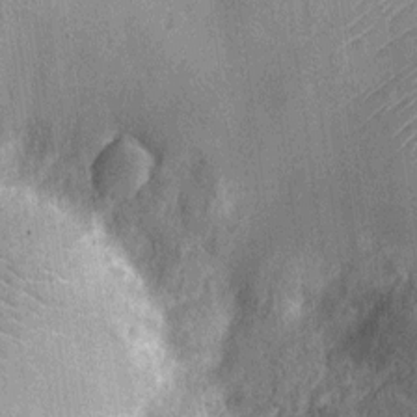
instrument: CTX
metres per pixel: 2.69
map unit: Ht
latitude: -12.3306
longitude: -23.9717
